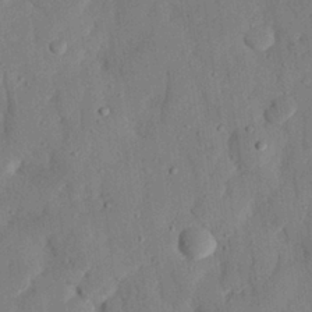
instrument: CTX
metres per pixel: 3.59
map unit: eHh
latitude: 27.1214
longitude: -79.5560
